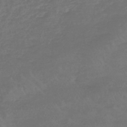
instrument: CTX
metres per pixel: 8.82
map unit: lHb
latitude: -45.1053
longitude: 68.0283
